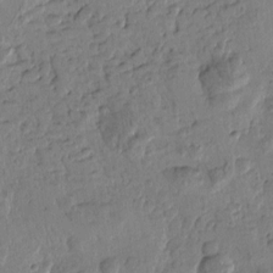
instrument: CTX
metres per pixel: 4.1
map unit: Htu
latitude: -0.5574
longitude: -176.9513
